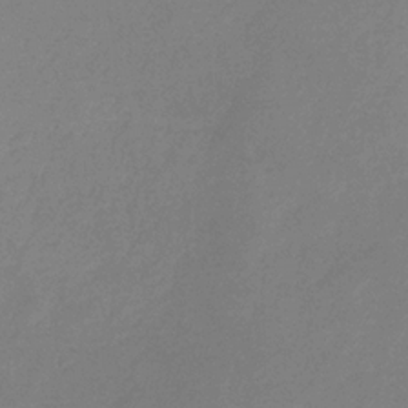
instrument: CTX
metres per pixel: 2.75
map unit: eHb
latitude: -31.2565
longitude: 72.5196
